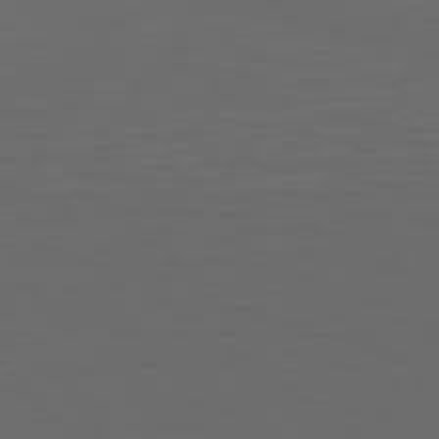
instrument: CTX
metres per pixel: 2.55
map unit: Hpe
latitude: 75.3104
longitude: -126.0822
